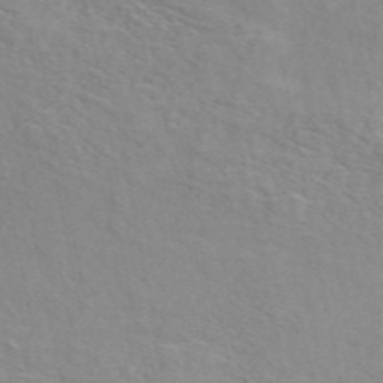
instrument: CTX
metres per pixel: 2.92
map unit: ANa
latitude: 49.4804
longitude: -72.9136
